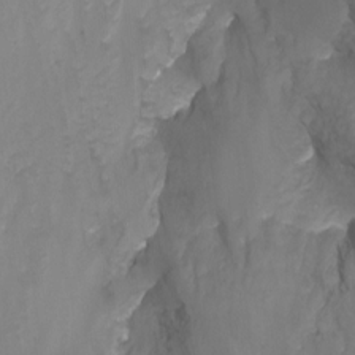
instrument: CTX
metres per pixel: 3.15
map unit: Nhu
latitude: -13.1053
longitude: -51.5560
